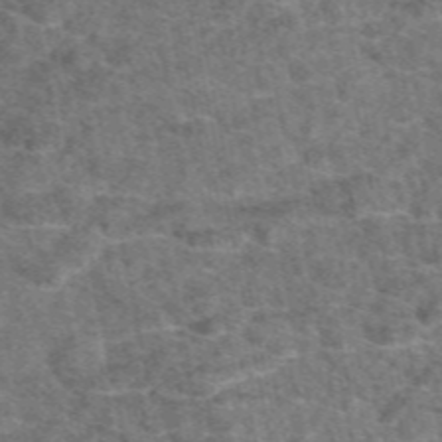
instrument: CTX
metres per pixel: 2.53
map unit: eAb
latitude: 48.9136
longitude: 108.1039
